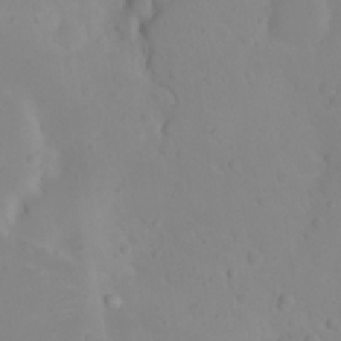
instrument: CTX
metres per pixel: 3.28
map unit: eHh
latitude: 21.3482
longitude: -64.9514
